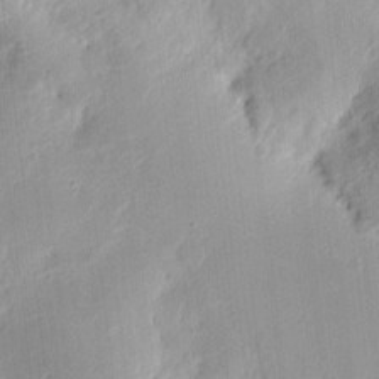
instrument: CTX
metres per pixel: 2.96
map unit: eHh
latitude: 10.3090
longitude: -72.2901
